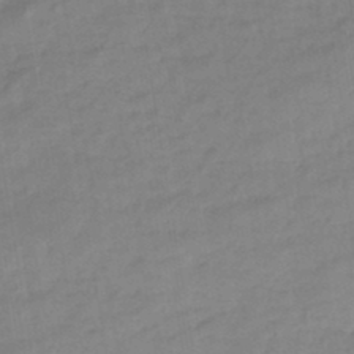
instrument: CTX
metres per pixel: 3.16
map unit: eHb
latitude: -45.7667
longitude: 84.9730
